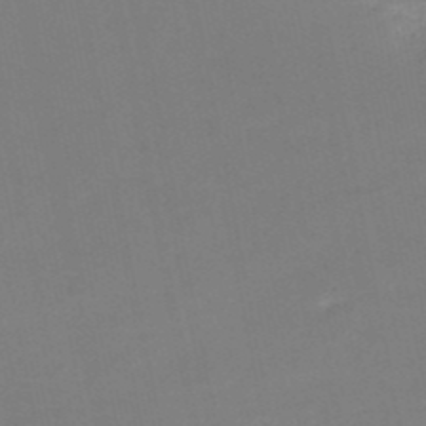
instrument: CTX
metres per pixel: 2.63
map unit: HNb
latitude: -51.1998
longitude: -50.0444
